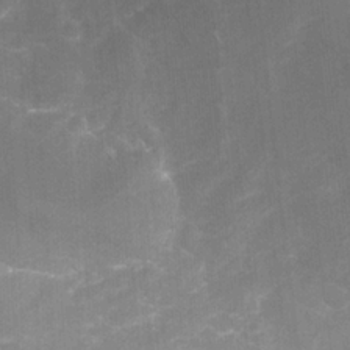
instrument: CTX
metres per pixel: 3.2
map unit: Nhu
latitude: -22.3684
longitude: -56.3089
